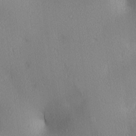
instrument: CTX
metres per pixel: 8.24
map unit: lAa
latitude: 3.1970
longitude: -116.7435
